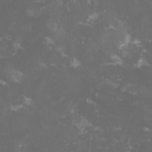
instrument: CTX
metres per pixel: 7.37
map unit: lHvf
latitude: -13.5777
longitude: -99.2159
